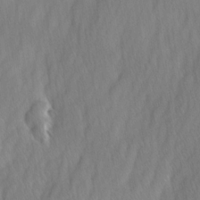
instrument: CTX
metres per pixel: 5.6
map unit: Ave
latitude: -0.8975
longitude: -113.2915
